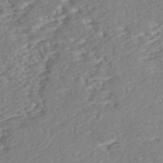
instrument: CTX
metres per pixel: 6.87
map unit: Nhe
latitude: -47.2187
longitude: -172.0444
